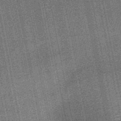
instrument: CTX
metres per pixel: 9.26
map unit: HNb
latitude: -50.6707
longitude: -42.1200
